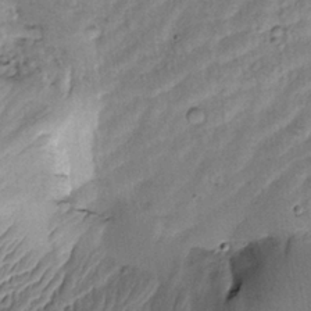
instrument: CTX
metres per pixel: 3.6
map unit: Htu
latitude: -0.3496
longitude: 173.3132
